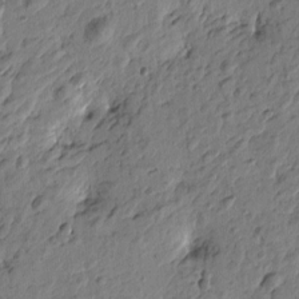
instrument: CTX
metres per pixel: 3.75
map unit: Htu
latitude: -2.2928
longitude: -178.9325
